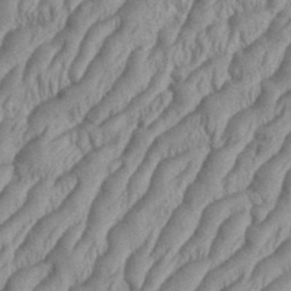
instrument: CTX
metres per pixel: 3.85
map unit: eHh
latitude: 36.5168
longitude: -137.6694
